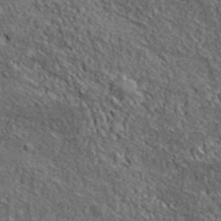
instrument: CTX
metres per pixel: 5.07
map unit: lHvf
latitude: 38.9514
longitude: -87.6316
